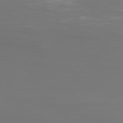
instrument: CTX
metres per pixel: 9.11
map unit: Hpe
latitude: 75.3671
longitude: -130.0633
